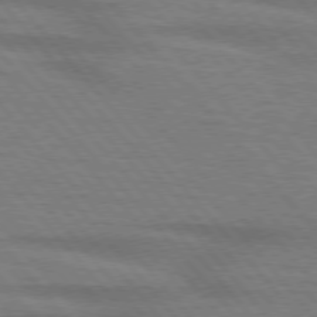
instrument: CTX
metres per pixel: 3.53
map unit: lApd
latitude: 76.2711
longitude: -83.9717
